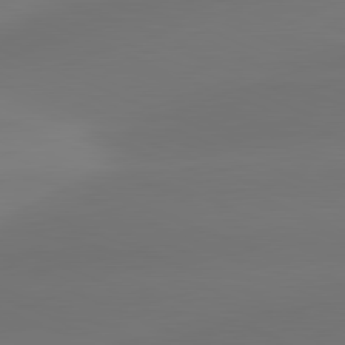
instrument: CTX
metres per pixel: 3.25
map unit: lApd
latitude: 81.6694
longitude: -161.5182
